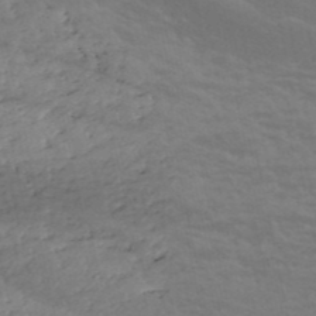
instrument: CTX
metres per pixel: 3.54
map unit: eHh
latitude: -51.6155
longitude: -24.0444
